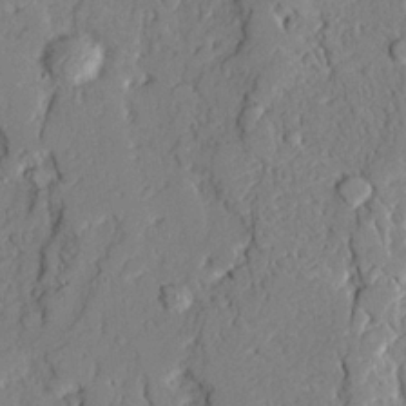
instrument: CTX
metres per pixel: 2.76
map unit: Ave
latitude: 21.9150
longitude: -129.3670
